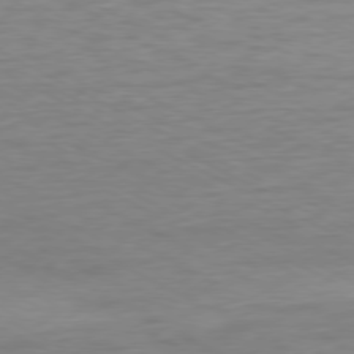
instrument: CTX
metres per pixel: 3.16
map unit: Ap
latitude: -77.7667
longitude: -74.8569
